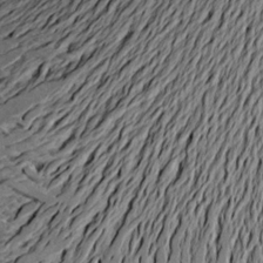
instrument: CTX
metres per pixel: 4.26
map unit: Aa
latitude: 19.4237
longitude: -145.8205
